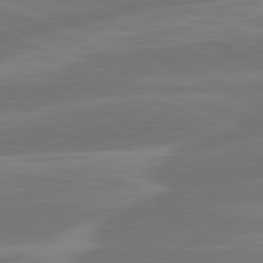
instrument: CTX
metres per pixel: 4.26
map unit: lApd
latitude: 81.5182
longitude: -135.5371
